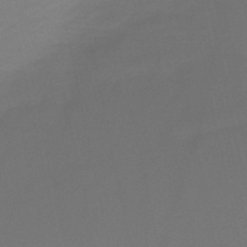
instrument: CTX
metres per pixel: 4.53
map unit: HNb
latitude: -51.8611
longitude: -46.4979
